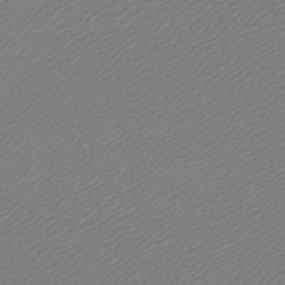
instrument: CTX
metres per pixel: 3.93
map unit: lHb
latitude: -45.6533
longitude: 56.9353
